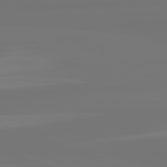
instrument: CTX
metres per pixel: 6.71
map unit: lApd
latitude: 82.0822
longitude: -177.1970
